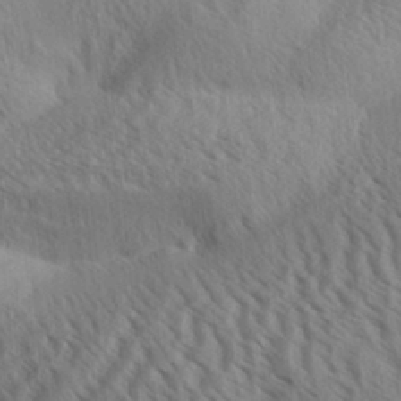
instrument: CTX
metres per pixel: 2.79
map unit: Aa
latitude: 31.7639
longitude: -140.5545
